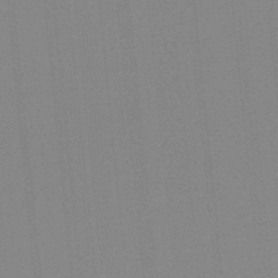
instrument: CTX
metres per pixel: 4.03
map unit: lHb
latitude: -48.9353
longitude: 81.1242
